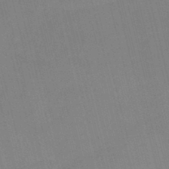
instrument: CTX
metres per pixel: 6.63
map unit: HNb
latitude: -44.7652
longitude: -37.8017
